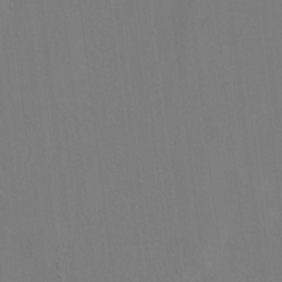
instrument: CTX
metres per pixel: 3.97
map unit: lAvf
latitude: 7.9717
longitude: 166.3306
